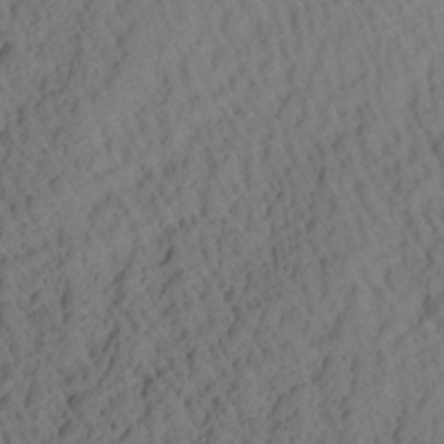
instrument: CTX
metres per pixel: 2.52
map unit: Aa
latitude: 27.1970
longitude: -135.5938
